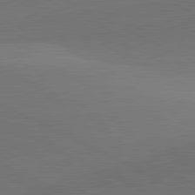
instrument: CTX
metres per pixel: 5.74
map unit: lApd
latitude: 81.5938
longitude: 146.2172
